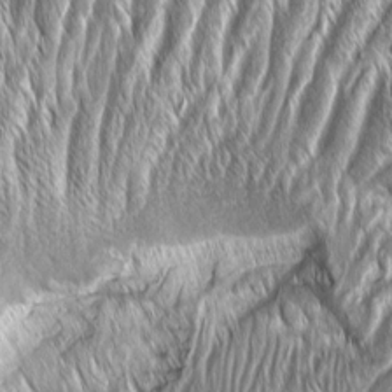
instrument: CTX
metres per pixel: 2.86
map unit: Aa
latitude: 8.3278
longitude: -130.9136
